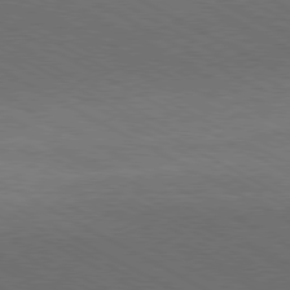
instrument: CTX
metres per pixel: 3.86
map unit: Hpe
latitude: -80.6708
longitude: 17.5588
